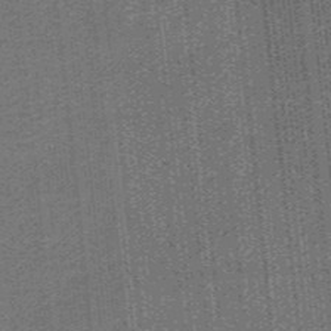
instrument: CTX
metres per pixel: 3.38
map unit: lHb
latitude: -39.3321
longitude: 54.4818
